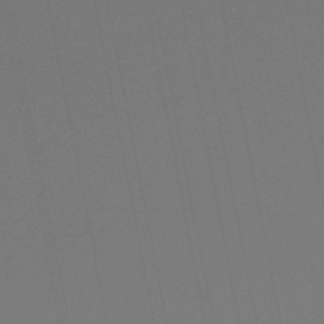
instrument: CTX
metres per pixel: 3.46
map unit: lHb
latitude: -45.2187
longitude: 75.1809
